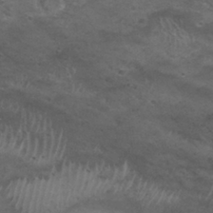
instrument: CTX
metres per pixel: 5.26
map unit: Nhu
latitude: 29.6316
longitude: -47.7639
